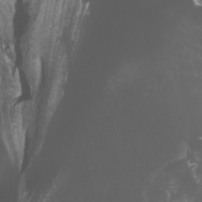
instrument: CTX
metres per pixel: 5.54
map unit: Nhu
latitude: -11.7856
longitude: -74.4979
